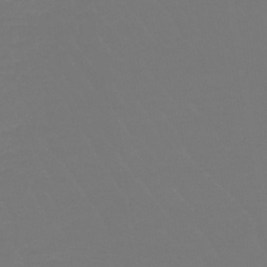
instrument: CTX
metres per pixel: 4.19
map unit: lHb
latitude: -46.0661
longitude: 72.5007
